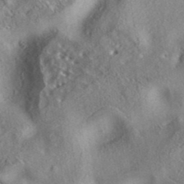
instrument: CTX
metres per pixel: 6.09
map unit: eAb
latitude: 38.3278
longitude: 112.8975
